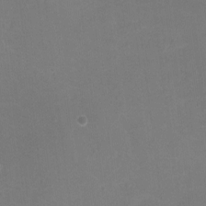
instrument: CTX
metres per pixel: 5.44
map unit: Hto
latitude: -3.8800
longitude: -36.0633
